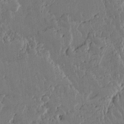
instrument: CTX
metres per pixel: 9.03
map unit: lAvf
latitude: 15.5183
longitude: -127.6694
